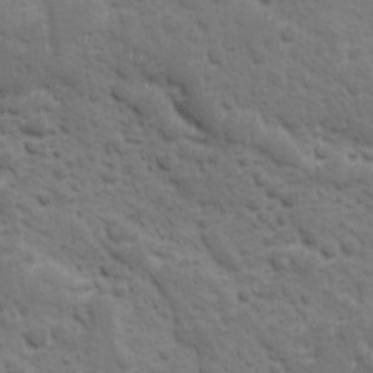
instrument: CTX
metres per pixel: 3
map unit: Ave
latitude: 10.7246
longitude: -104.0444
